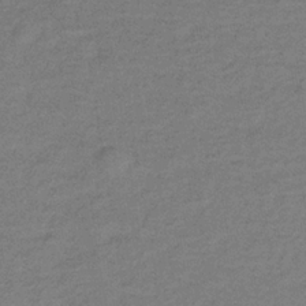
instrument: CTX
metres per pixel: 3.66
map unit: lHb
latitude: -32.1984
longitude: 66.6518
